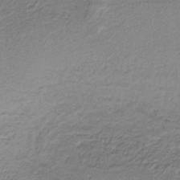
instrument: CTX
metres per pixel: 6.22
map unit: lHb
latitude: -34.4629
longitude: 61.6344
